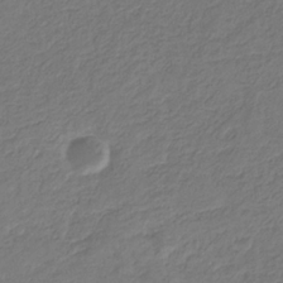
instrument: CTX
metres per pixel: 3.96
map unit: eHb
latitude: -29.7856
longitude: 67.1431
